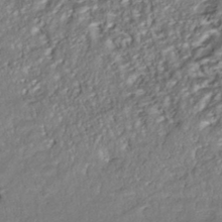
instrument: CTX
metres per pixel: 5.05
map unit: ANa
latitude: -42.7463
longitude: 107.6155
